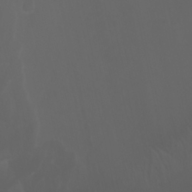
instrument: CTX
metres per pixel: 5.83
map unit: Ht
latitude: -0.6519
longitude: -46.1011
